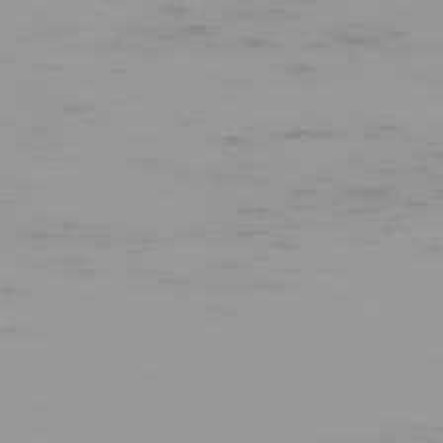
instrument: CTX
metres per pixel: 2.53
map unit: Hpe
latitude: -74.8597
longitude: 6.8786
